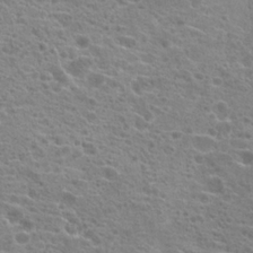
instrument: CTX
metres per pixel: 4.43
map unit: Hto
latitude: 20.6113
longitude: -41.8016
